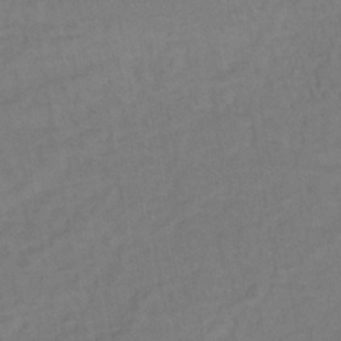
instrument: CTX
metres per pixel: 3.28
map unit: lHb
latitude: -35.1242
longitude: 64.7841
